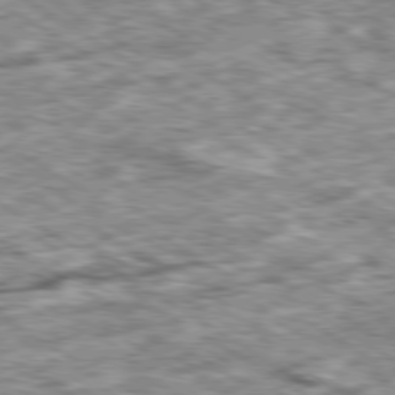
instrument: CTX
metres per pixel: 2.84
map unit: Ap
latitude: -80.4062
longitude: -90.9514
